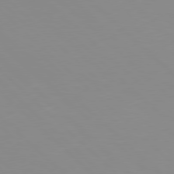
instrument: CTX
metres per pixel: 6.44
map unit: Hpe
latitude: 77.7827
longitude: -164.8569
